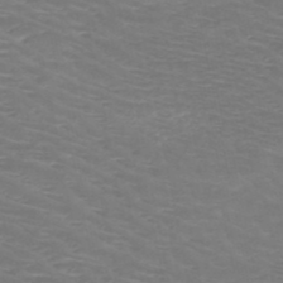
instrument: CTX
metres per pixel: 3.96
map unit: HNb
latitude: -48.8597
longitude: -46.7247
